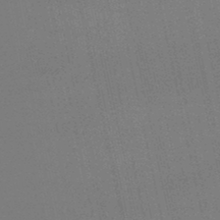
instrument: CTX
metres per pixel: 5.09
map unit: lHb
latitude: -46.7274
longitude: 68.8785
